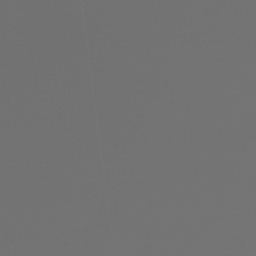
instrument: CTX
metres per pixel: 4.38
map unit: eHh
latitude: -43.1620
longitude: -33.2348
